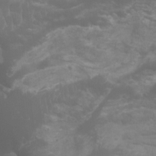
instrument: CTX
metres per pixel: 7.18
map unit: Aa
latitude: -8.9353
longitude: -78.5168
